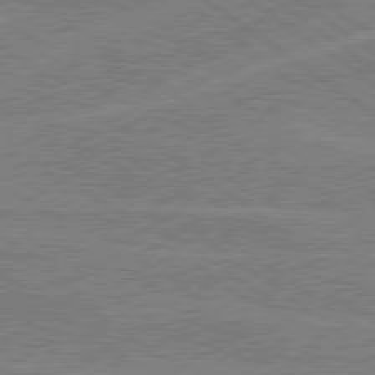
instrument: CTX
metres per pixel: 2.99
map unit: Hpe
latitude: 78.9136
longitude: -132.2712
